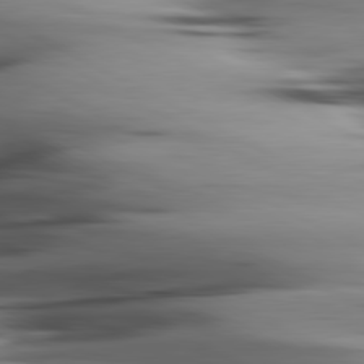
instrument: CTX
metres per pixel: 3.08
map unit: lApd
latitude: 80.6301
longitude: -123.4993
